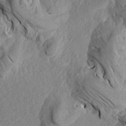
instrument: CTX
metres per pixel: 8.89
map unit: Aa
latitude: 18.8569
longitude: -145.6127
